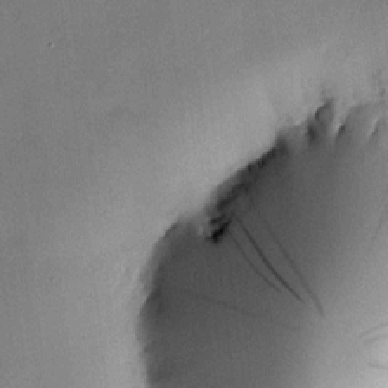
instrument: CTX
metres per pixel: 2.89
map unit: HNhu
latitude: 6.7813
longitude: 15.5777
